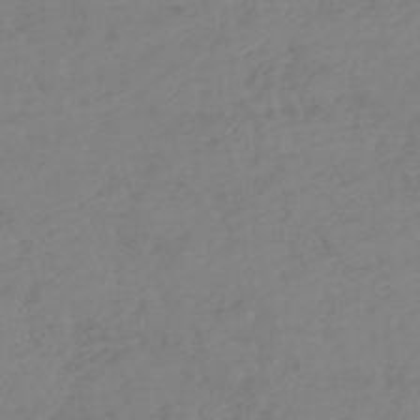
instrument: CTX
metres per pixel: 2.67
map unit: lHb
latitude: -45.0675
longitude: 70.9164
